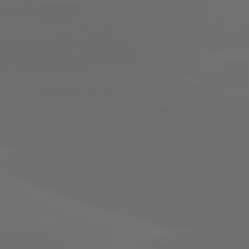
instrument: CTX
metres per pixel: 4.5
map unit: lApd
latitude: 80.1767
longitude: -91.9150
